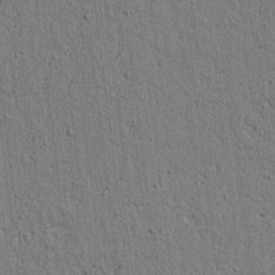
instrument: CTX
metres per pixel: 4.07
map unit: lAvf
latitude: 6.6490
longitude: 164.8597
